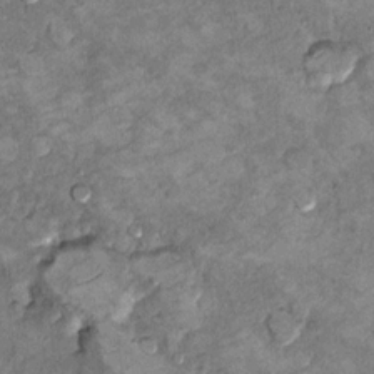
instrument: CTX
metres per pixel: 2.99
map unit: Hto
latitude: 9.8772
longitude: -36.4601
